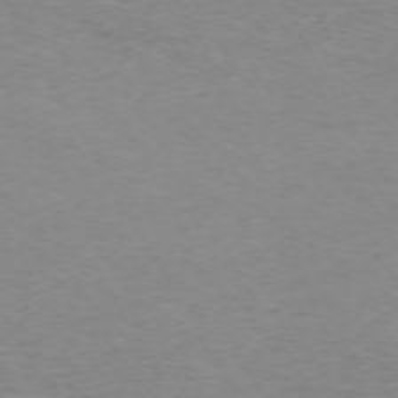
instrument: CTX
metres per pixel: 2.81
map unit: Hpe
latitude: -71.9178
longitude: 12.9353
